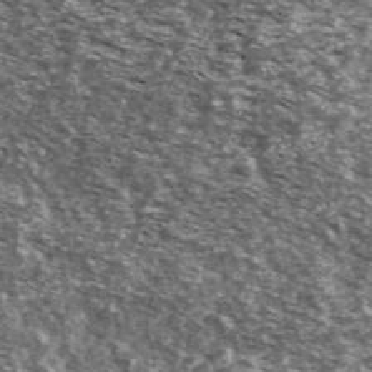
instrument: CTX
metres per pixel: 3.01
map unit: Ave
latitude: 41.2726
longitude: -105.9717
